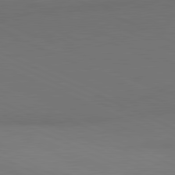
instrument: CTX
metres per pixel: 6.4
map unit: lApd
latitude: 81.3482
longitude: 137.2187
